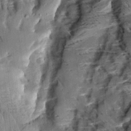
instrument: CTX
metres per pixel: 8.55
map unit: Aa
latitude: 10.3845
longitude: -141.4804
